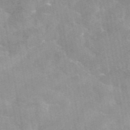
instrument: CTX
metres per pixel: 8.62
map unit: eAb
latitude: 45.4615
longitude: 124.9731
